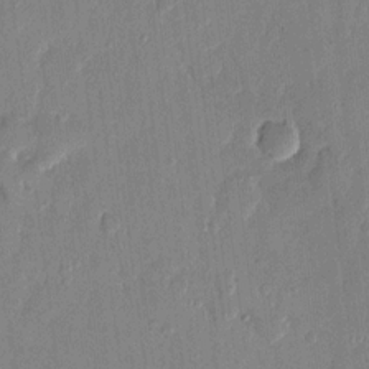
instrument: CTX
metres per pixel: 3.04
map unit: eHh
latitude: 13.2915
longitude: -68.8947
